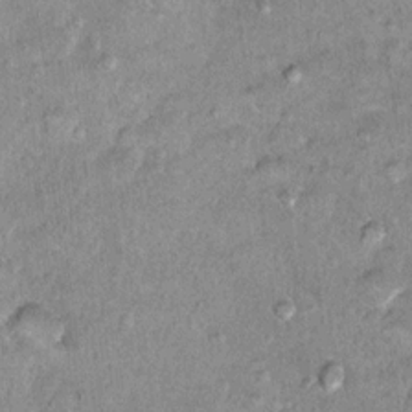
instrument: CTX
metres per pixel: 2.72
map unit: Hto
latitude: 10.5924
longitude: -36.6112
